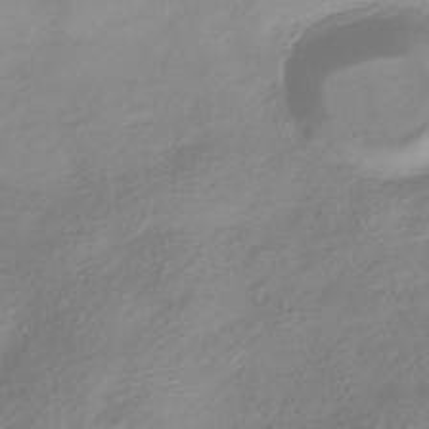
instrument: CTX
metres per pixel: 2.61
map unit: HNhu
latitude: -41.4076
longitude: 100.9730
